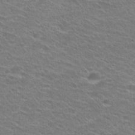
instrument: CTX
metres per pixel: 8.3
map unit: Hto
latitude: 25.8772
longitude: -29.9150
